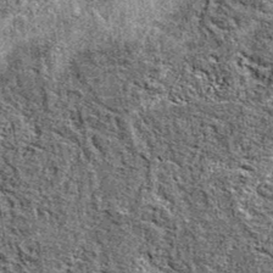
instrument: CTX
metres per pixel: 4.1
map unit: eAb
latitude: 38.3278
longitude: 105.7855
